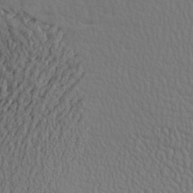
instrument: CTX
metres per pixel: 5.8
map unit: Aa
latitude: 26.5168
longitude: -133.0836
